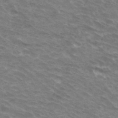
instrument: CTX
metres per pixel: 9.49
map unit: Hto
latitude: 33.2726
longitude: -43.6883
